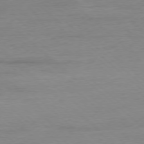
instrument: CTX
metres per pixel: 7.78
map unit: Ap
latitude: -78.1416
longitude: -97.5749
